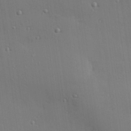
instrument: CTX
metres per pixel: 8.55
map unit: Hve
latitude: 26.4979
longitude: -90.4979
